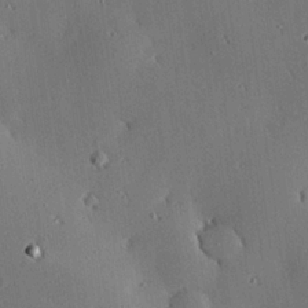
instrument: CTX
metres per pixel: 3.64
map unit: eHh
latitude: 22.5357
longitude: -90.6113
